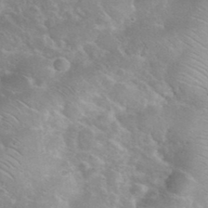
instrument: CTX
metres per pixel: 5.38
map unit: eHh
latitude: 37.1781
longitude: -65.0647
